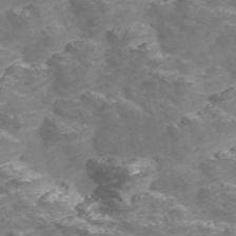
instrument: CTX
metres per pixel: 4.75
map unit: Nve
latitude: -56.5007
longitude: 52.7841
